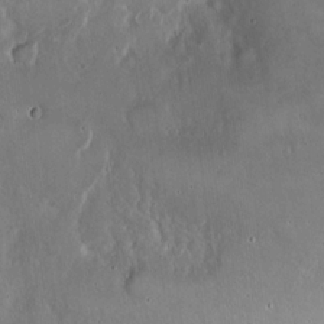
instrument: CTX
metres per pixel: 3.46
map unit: Hto
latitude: 16.9136
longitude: -59.2726
